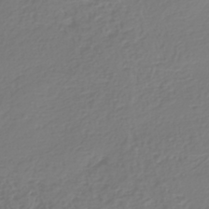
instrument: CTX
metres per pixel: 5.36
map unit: eHh
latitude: -42.3495
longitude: -33.3293
